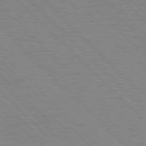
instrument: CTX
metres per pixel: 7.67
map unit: Hpe
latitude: 76.7246
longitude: -155.2915
